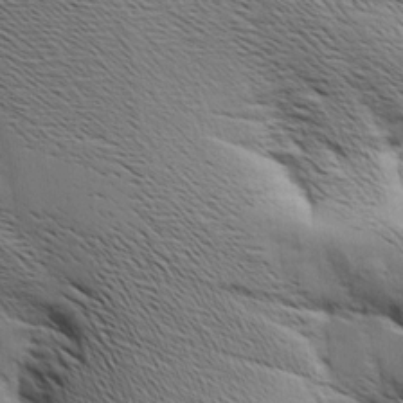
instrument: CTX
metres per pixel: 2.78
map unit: Aa
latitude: 9.1025
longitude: -141.9528
